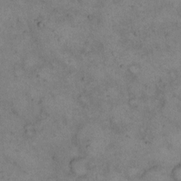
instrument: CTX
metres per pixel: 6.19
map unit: eHh
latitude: 15.4427
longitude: -63.7072
